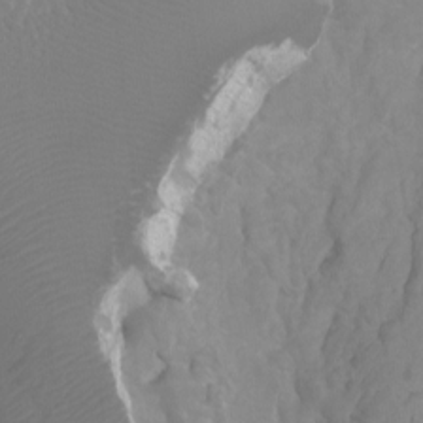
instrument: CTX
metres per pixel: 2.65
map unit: Ht
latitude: -2.5384
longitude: -18.1011
